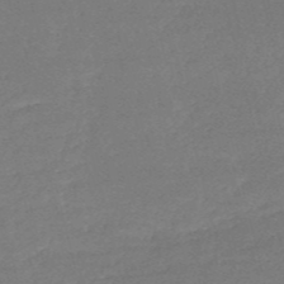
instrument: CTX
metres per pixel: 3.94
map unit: HNb
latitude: -51.5588
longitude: -41.3859
